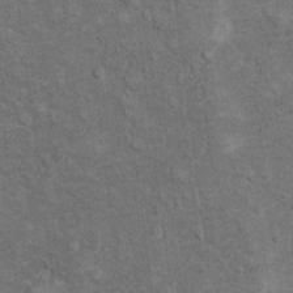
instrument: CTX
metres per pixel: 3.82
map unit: Hto
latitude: 10.1389
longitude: -36.7813
